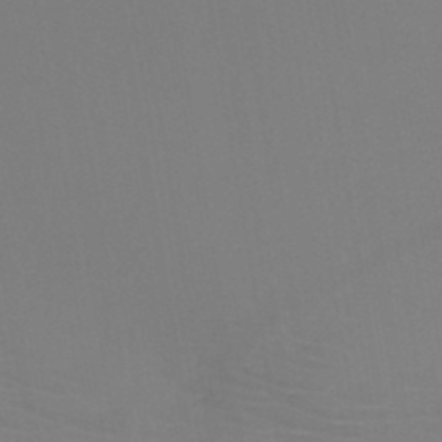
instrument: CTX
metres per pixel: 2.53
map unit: HNb
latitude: -46.2928
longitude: -43.9717
